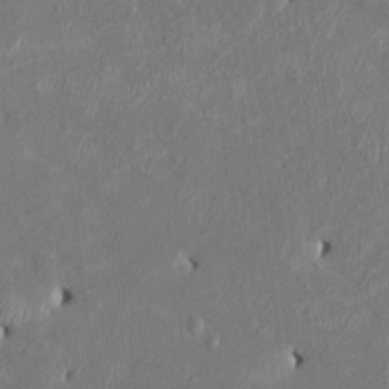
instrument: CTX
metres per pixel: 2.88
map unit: HNhu
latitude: 3.2159
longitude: -5.3671
